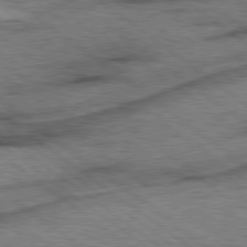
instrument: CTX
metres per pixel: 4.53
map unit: Hpe
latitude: 78.3656
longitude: -155.2915
